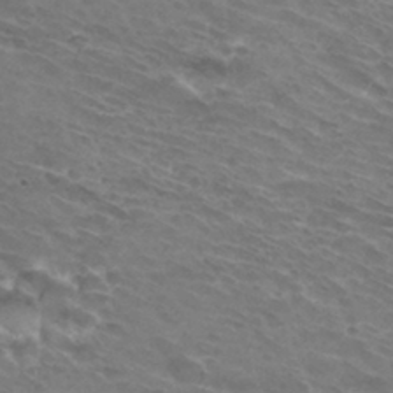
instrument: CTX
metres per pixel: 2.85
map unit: Hto
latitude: 32.4790
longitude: -43.7261
